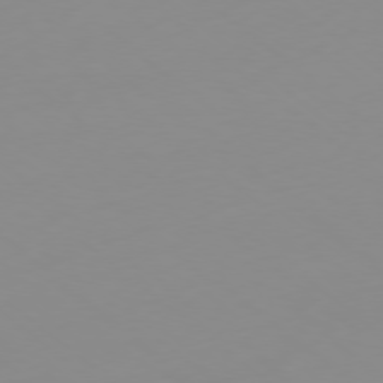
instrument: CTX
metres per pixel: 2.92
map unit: Hpe
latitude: -79.1998
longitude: 15.6911
